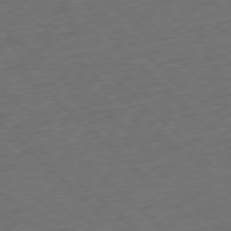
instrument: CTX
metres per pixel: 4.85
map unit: Ap
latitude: -77.9367
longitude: -79.6127
